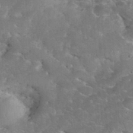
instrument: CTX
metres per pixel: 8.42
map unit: eHh
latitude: 35.6694
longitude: -64.8191
